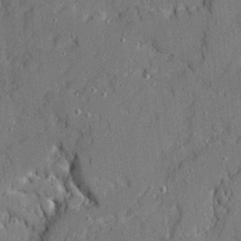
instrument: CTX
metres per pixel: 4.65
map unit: Ave
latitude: 21.0648
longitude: -128.7435
